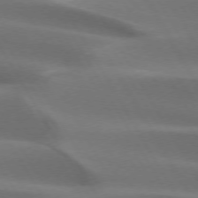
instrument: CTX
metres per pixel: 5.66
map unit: lApd
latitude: 73.2915
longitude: -51.3670
